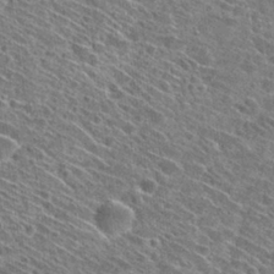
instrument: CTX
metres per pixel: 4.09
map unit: Hto
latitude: 28.7246
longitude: -45.1403
